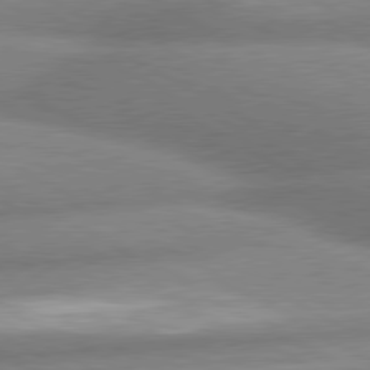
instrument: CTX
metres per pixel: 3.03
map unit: lApd
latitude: 80.3467
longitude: -163.7450
